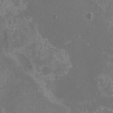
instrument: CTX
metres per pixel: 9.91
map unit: eHh
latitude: -6.8219
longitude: -77.1025
